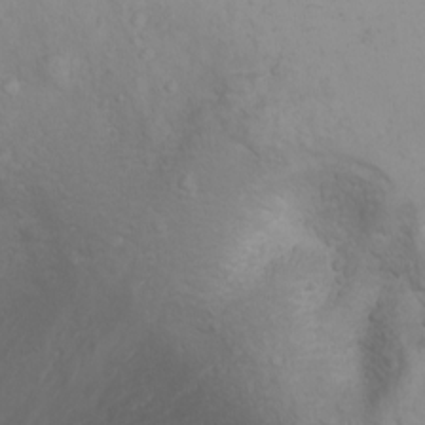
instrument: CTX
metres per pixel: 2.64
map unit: Nhu
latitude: -4.9541
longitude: -80.7246
